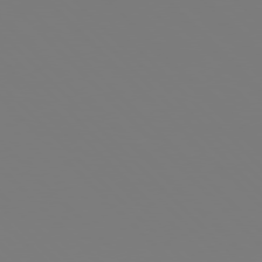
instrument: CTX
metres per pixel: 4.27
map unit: Hpe
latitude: 76.8380
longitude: -162.1389
